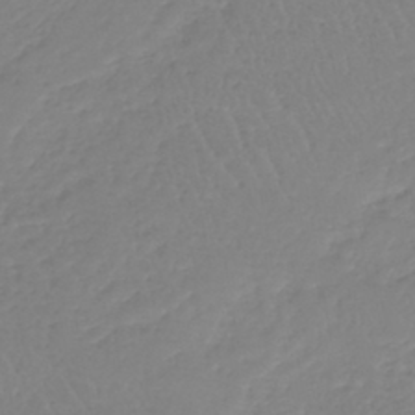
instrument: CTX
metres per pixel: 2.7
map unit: lHb
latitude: -40.8219
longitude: 68.2361
